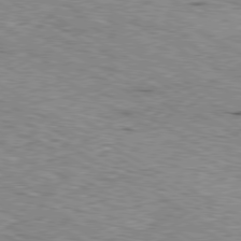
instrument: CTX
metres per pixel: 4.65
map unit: Ap
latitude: -80.5952
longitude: -50.7435
